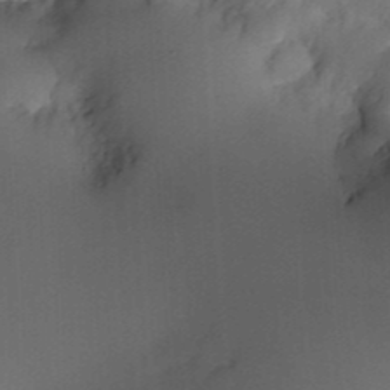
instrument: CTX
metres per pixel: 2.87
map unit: HNhu
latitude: 6.3845
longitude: 13.8045
